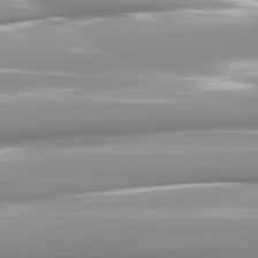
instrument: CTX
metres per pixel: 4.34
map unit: lApd
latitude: 81.8205
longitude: -143.2348
